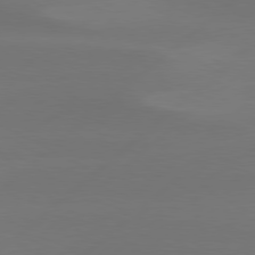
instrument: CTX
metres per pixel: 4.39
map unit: Hpe
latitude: 78.4979
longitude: -130.9892
